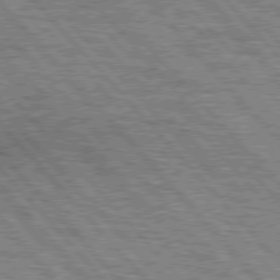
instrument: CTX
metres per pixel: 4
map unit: lApd
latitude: 76.9136
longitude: -72.1956
